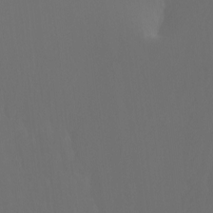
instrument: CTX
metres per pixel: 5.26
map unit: Nhu
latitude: -13.4643
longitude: -71.0647
